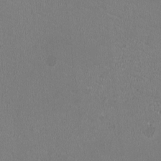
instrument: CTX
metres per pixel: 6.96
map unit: HNhu
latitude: -3.0486
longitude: -1.7449
